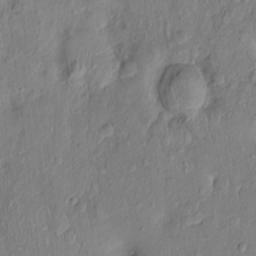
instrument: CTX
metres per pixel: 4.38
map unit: Nhu
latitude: 0.7435
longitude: -14.7247
